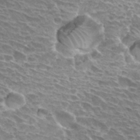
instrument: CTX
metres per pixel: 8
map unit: Hto
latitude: 30.6869
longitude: -41.9906
